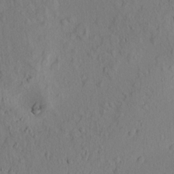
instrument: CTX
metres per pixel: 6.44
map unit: lAvf
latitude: 8.4979
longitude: 165.6344
